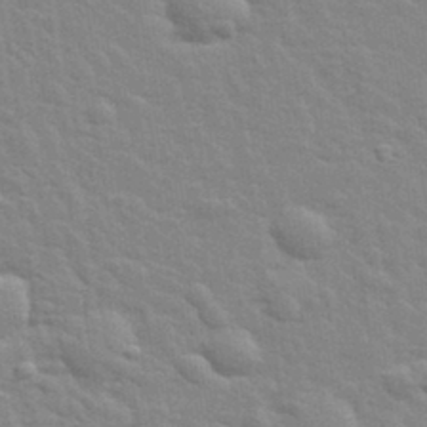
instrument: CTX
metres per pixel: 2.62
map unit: lHvf
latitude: 34.1011
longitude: -82.3656
